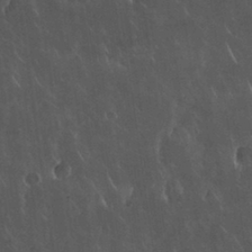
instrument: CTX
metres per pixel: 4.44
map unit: Nhu
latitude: 30.7436
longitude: -56.8191
